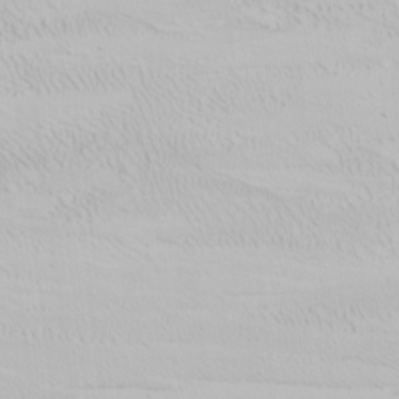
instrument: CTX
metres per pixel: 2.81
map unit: Nhu
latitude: -0.4062
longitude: -75.4615
